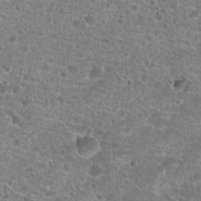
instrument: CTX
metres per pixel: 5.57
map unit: Hto
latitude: 20.7247
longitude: -42.2145
